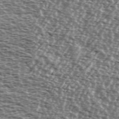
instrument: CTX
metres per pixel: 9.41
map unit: Ave
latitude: 38.3089
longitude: -112.3845
